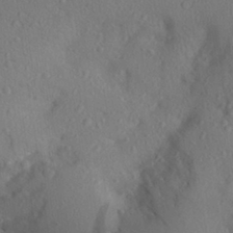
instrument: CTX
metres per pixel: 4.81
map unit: Aa
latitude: 28.3089
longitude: -145.3104
